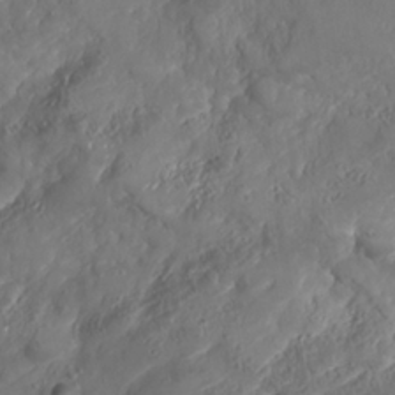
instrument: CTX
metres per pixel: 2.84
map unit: Nhe
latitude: -37.0297
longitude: 138.0661
